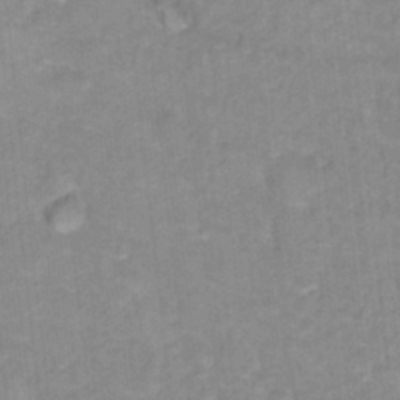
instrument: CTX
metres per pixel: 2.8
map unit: Hto
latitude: 16.4034
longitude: -35.1403
